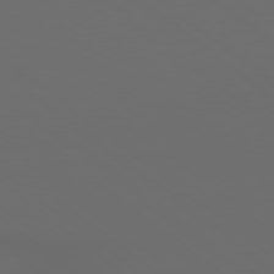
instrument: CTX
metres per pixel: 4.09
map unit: Hpe
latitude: 78.5546
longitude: -175.1781
